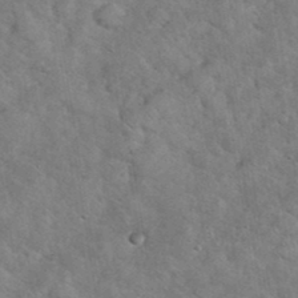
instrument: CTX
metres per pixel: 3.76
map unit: eHh
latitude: 36.9892
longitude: -65.6127
